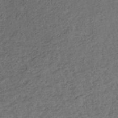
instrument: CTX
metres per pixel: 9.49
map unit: lHb
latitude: -39.9178
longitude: 72.8030
